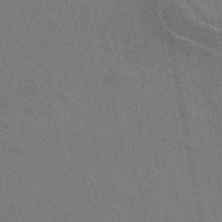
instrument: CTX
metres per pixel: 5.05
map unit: ANa
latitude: 43.6505
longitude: 27.3887
